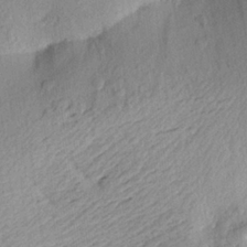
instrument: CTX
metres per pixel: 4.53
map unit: Aa
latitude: 23.5938
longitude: -150.1577
